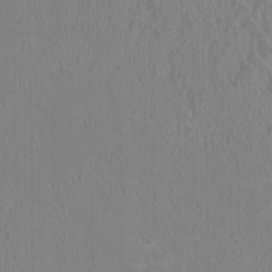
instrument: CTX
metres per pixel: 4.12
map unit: HNhu
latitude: 3.2159
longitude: -2.3656
